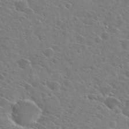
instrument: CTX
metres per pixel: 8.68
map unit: Hto
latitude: 25.2914
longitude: -46.6302
